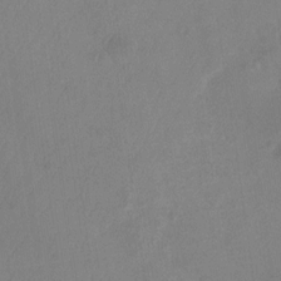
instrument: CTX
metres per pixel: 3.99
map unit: Ht
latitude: -13.8611
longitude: -57.6315
